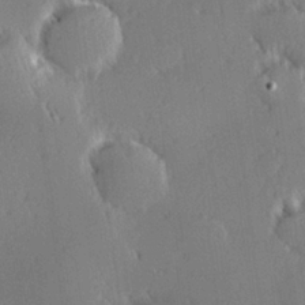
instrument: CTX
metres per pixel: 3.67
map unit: Hve
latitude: 27.1781
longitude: -93.8961
